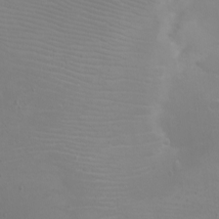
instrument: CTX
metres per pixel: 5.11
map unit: eHh
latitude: -6.4818
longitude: -79.3860
